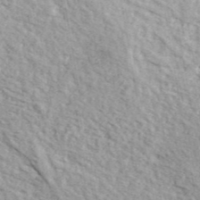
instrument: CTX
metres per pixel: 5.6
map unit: ANa
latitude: 44.2144
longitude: 45.9367
